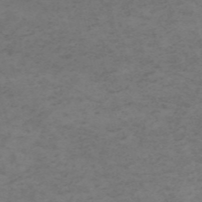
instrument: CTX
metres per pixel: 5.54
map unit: HNb
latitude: -55.3888
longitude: -46.4979
